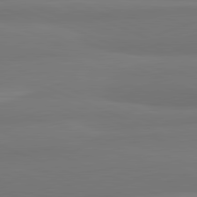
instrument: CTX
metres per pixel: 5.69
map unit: lApd
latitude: 82.1011
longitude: 177.8422
